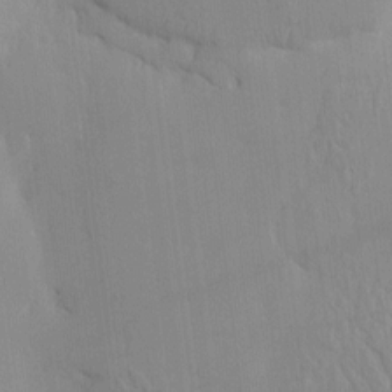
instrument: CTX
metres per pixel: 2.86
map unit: eHh
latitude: -3.9178
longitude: 15.8423
